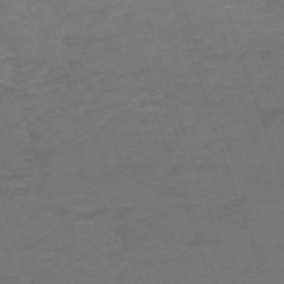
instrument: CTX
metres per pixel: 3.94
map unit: HNb
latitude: -54.2740
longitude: -37.0270
